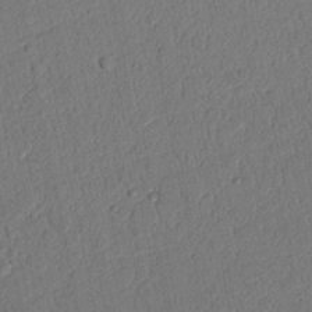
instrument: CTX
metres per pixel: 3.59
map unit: Nhu
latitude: 20.5735
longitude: -78.5546
